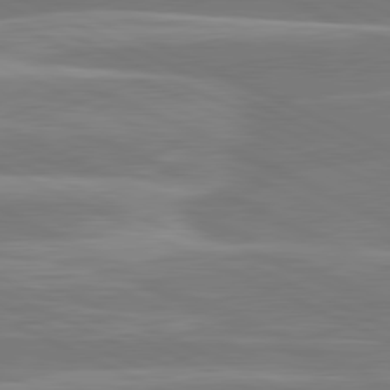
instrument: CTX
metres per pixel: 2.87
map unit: lApd
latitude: 81.2159
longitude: -135.8583
